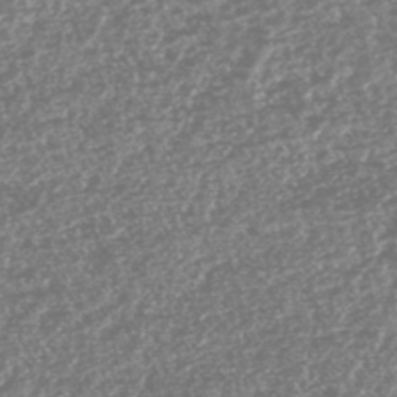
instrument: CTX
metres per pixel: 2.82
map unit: HNhu
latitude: -46.6896
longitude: 30.8975
